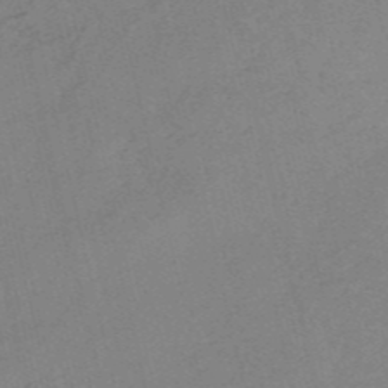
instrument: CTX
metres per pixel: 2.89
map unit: HNb
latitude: -54.4818
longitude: -41.7260
